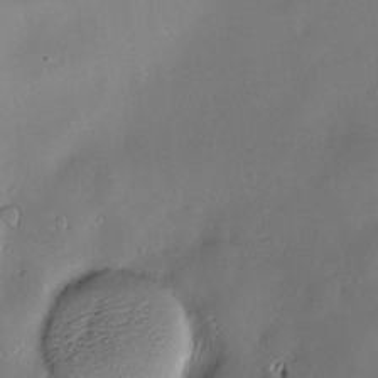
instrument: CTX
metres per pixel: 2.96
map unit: Hve
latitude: -9.7855
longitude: 174.5951
